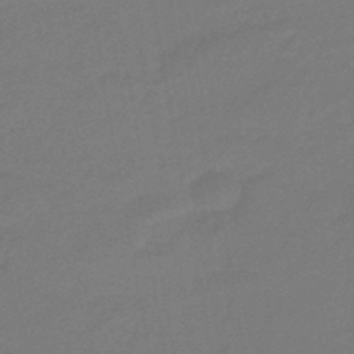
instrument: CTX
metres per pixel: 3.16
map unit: eHb
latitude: -46.5951
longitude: 88.1794
